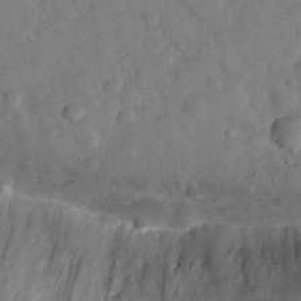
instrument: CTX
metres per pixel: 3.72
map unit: eHh
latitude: 30.0633
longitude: -73.3104
